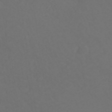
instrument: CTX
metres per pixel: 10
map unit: ANa
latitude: 39.4426
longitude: 20.6896
